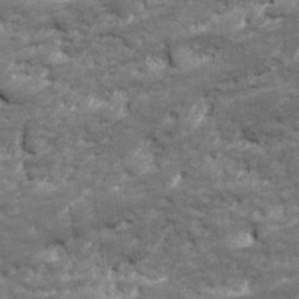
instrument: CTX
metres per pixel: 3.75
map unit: Ave
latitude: 17.4049
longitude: -135.7638
